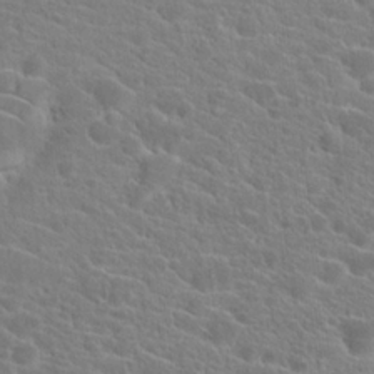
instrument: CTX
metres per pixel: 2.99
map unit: Hto
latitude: 21.3860
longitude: -39.4048
